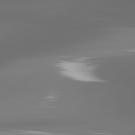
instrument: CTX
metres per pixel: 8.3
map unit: lApd
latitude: 81.4426
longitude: -136.4790
